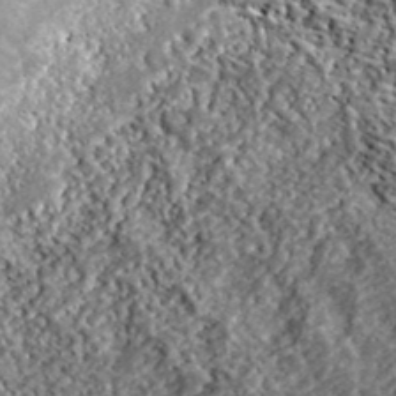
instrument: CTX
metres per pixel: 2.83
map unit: lHvf
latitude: 40.1199
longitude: -87.8583
